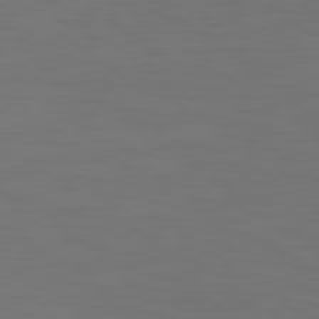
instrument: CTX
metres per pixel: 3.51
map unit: Ap
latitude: -78.5951
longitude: -79.6505
